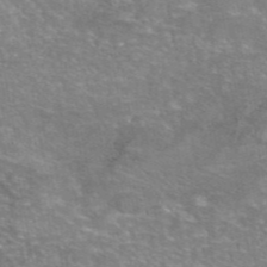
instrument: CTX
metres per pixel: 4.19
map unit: eAb
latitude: 46.1578
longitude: 102.4818
